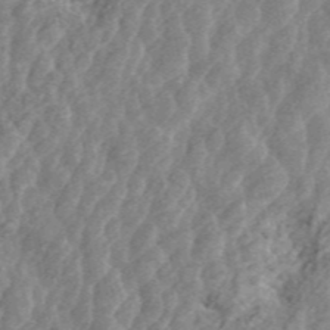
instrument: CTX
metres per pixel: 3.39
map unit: ANa
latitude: 45.3481
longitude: 29.2565
